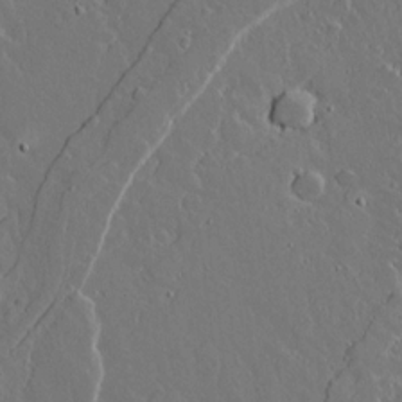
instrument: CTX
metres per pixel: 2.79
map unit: lAvf
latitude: 15.8584
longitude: -129.0647
